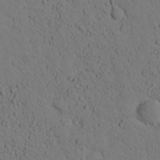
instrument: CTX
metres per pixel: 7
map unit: lHvf
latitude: 14.0444
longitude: 178.1228
